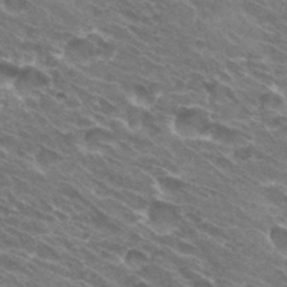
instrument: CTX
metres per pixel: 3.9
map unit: Hto
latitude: 31.6127
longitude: -43.9339
